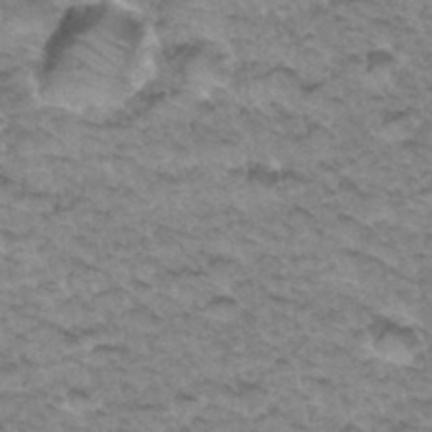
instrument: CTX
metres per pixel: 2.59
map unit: Hto
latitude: 34.5356
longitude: -47.4616
